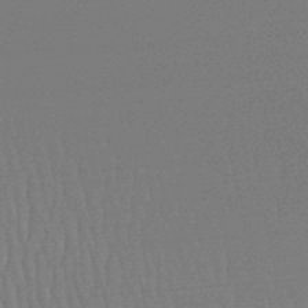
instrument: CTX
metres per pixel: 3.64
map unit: lHb
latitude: -48.1795
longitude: 62.0661
